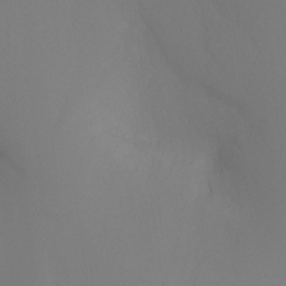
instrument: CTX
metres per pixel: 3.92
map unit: Ht
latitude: -8.3495
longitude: -32.6302
